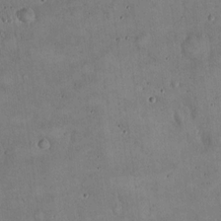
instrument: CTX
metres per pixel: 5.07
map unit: Hto
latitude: 16.6491
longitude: -59.0081
